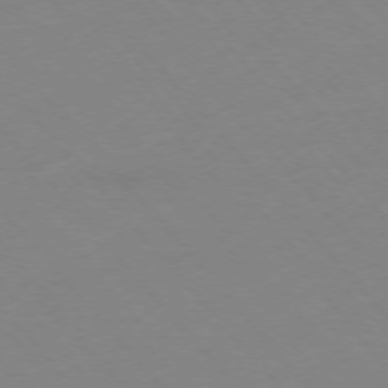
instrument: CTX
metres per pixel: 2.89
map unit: Hpe
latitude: -76.0850
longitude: -19.6694
